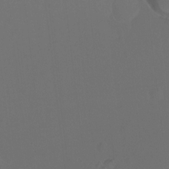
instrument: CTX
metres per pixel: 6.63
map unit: Hto
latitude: -13.1431
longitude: -41.2725
